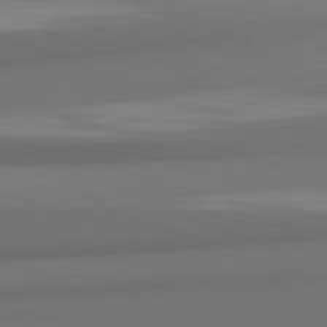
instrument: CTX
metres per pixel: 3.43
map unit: lApd
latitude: 81.9717
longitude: 170.9542
